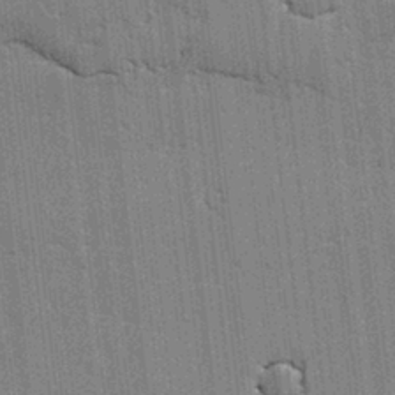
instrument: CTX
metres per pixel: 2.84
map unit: lAvf
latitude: -1.7856
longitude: -107.7261
